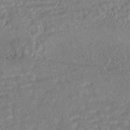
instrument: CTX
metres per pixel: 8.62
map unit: HNhu
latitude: -45.2943
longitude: 100.4251
